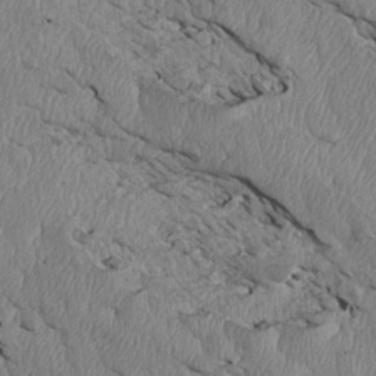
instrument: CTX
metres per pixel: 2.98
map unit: Htu
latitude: 4.1389
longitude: 152.4818
